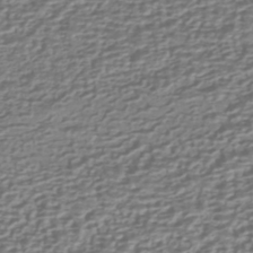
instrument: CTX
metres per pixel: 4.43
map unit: HNhu
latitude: -42.8030
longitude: 100.3684
